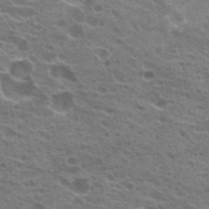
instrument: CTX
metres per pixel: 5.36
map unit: Hto
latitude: 22.6112
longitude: -39.9339
